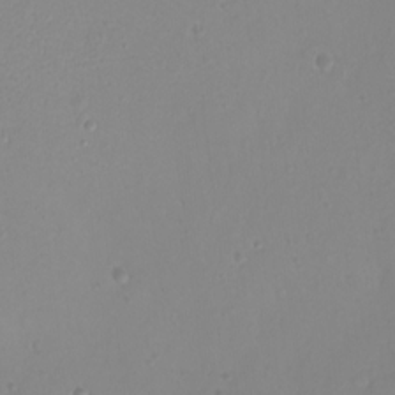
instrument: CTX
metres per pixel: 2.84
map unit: eHh
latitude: -9.4832
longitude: -68.6490
